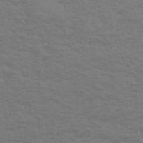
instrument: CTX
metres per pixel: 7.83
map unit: eHh
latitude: -51.6155
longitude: -23.9339
